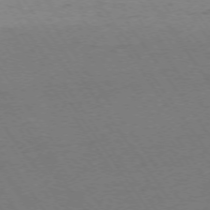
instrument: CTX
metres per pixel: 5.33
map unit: Ap
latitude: -74.1795
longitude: -70.8569
